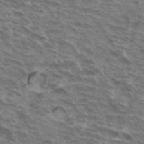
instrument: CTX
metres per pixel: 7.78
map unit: Hto
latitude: 34.0633
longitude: -41.2536
